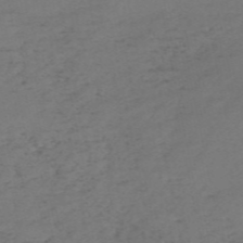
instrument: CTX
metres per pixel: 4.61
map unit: HNb
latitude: -55.9745
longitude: -44.0633
